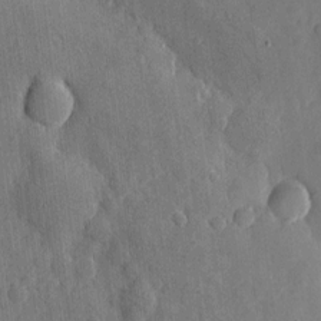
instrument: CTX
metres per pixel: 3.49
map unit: eHh
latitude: 4.1767
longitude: -73.3104
